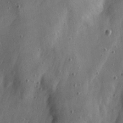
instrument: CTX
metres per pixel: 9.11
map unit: Hve
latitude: 25.5749
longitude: -93.3670
